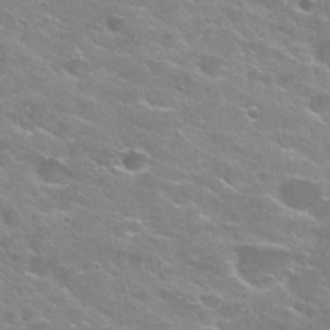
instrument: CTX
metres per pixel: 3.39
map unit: Nhu
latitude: 28.9136
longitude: -49.0269
